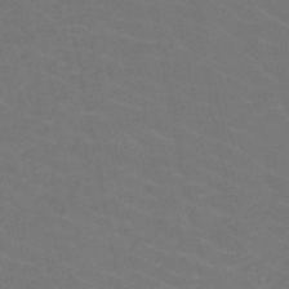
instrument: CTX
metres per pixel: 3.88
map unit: HNb
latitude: -49.8801
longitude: -52.6680
